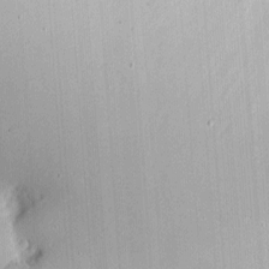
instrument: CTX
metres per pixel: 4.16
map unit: eHh
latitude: 4.8380
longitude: -69.0270
